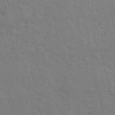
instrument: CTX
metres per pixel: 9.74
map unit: ANa
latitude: 48.9514
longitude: -79.0459
